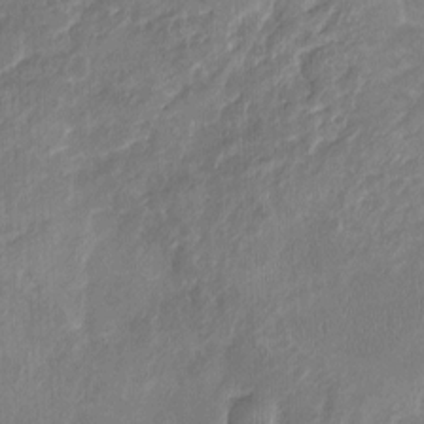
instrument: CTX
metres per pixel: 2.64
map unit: Nhu
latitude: -16.5007
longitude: -57.7260
